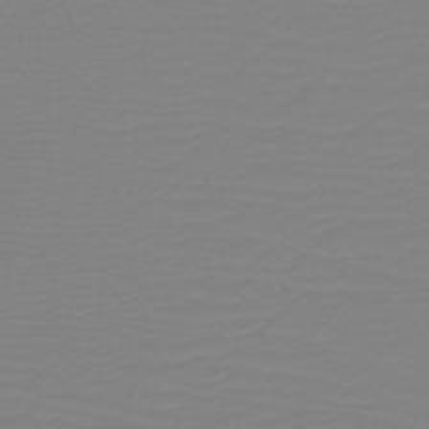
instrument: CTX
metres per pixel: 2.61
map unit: HNb
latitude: -49.1054
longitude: -51.2348
